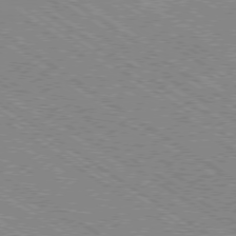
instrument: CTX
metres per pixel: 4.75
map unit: Ap
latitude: -79.0108
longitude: -78.9892
